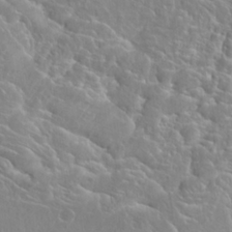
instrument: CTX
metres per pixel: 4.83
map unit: Hto
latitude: 22.8002
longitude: -40.3845
